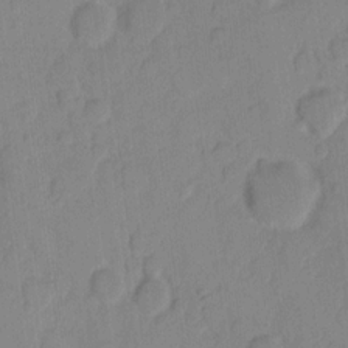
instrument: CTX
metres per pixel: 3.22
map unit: eHh
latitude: 10.2334
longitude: -65.5371
